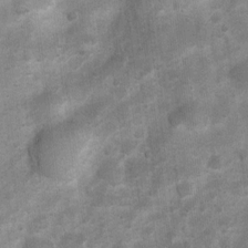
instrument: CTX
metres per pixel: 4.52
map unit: Ht
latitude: 4.4790
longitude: -22.3278
